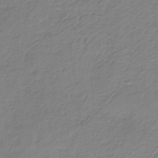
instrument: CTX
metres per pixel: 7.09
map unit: lHb
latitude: -36.2550
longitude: 72.4818
